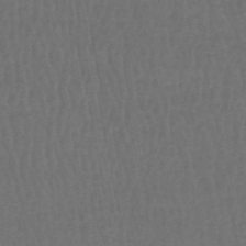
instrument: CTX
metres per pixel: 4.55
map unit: HNhu
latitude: -49.0676
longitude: 100.5573
